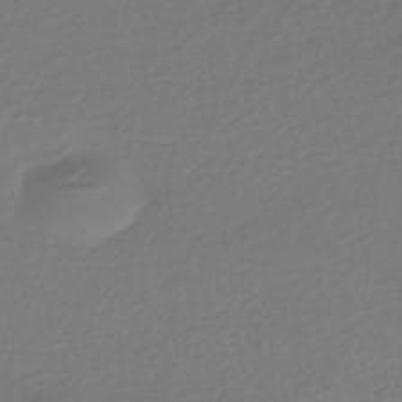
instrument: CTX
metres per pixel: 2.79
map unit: HNhu
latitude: -44.0850
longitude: 96.3873
